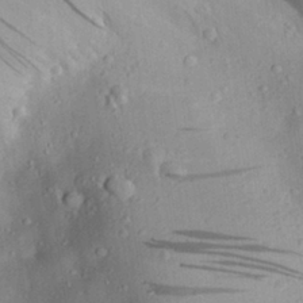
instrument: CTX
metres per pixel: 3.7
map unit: Aa
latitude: 28.3278
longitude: -135.6883
